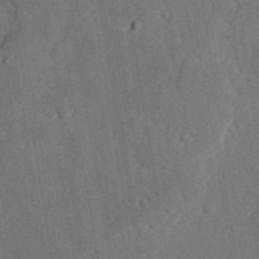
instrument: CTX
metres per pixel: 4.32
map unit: lAvf
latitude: 26.4790
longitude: -109.5938
